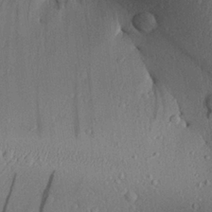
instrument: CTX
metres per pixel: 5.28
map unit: Aa
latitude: 26.9703
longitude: -134.9136
